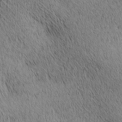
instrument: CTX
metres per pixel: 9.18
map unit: lAa
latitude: 10.7435
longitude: -108.1388
